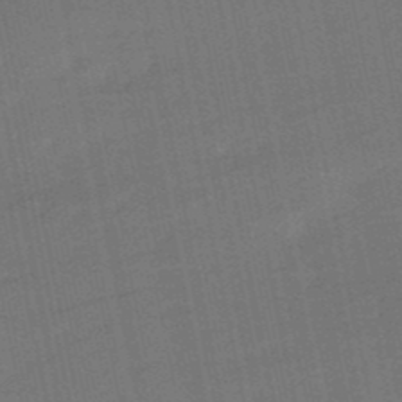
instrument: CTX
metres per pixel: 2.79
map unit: eHb
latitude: -49.7289
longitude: 78.3117
